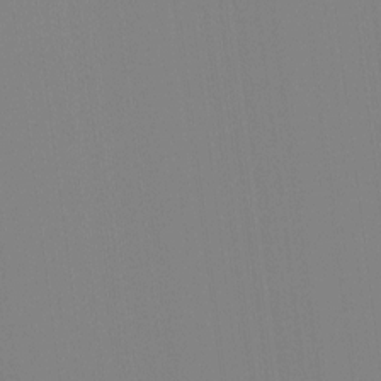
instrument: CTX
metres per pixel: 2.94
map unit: Hto
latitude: -8.1606
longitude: -51.3859
